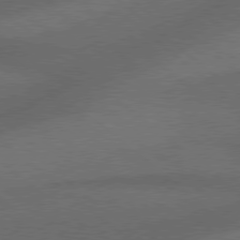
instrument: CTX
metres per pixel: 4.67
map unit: Hpe
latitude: 78.0822
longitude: -158.1200
